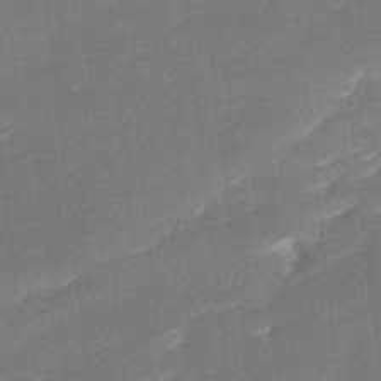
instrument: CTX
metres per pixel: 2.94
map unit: Ave
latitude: 17.2537
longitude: -137.4238
